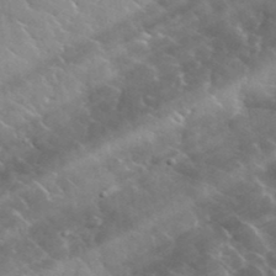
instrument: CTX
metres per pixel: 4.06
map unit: lHvf
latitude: 37.1970
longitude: -90.1956
